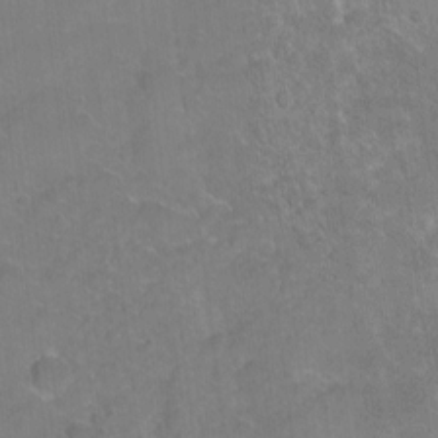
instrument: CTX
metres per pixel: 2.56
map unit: Ht
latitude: -5.3131
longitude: -36.4034
